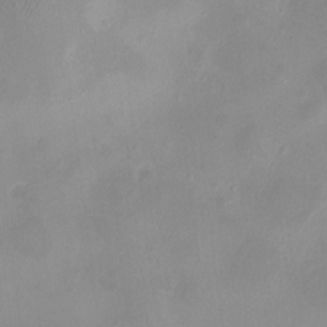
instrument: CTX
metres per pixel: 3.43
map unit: eHh
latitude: -4.8975
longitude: -77.6316
